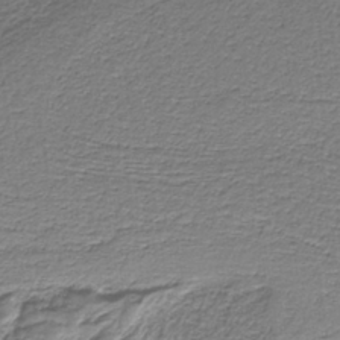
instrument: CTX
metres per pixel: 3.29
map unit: eAb
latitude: -38.5007
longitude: 53.1620
